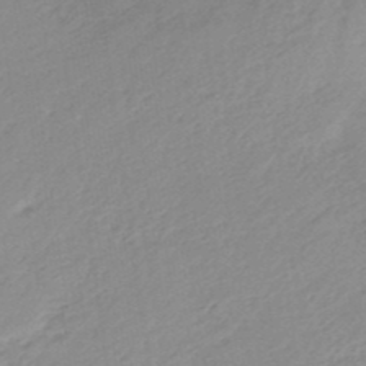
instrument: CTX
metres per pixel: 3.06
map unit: eHb
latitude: -45.1998
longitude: 89.5210
